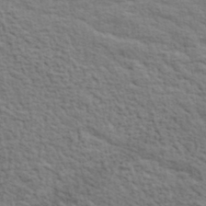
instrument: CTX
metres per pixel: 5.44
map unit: lHvf
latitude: 38.0255
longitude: -89.3860
